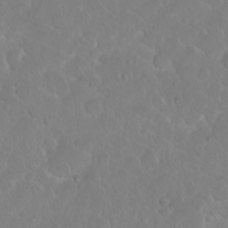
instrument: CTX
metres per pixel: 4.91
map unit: eHh
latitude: 1.3292
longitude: -55.3670
